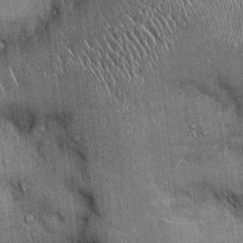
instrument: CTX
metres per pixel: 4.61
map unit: Ht
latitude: -2.7841
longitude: -12.7058
